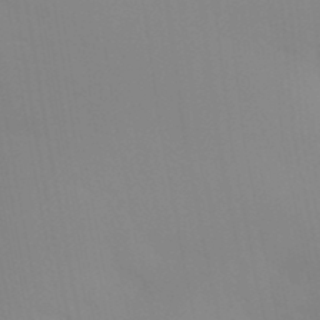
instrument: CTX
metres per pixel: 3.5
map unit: Aa
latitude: 32.1200
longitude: -145.8016
